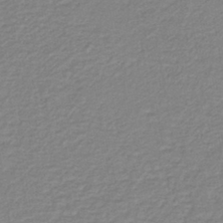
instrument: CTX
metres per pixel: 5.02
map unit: HNb
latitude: -40.4440
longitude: 50.9731
